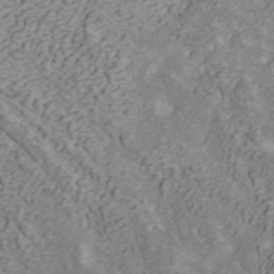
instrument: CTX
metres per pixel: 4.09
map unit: ANa
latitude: 41.9717
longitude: 30.1417
